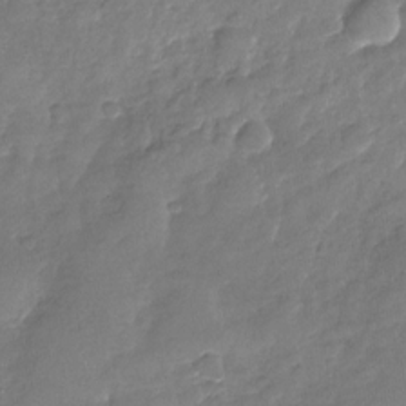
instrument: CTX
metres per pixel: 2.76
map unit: Nhu
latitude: -28.4629
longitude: -62.0633
